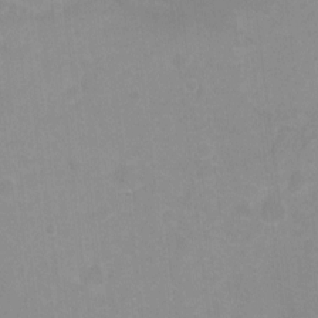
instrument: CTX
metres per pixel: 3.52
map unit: Hto
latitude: -6.8030
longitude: -38.2145
